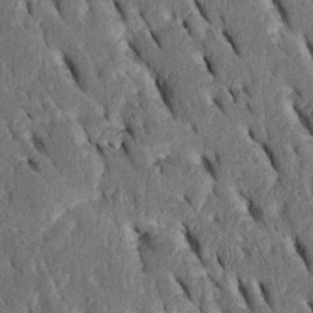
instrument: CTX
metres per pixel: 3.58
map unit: Htu
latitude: -2.3873
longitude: 151.2753
